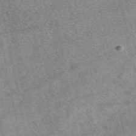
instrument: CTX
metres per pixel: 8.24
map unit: eAb
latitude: 49.2159
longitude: 107.9178
